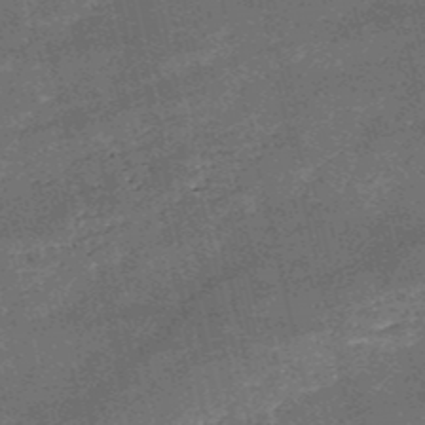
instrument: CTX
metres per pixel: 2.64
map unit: HNb
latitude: -52.1794
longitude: -40.4601
